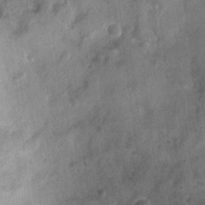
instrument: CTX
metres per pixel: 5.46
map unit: Nhu
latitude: 1.9528
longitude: -14.5924
